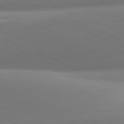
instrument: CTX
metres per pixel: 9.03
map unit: lApd
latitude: 81.4615
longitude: 141.7289
